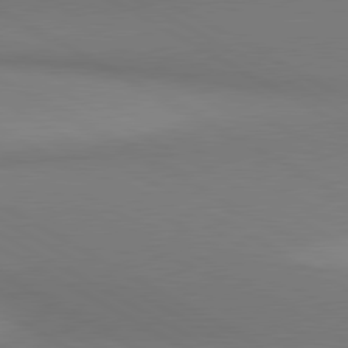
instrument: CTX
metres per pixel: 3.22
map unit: lApd
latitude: 80.7624
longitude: 146.9353
